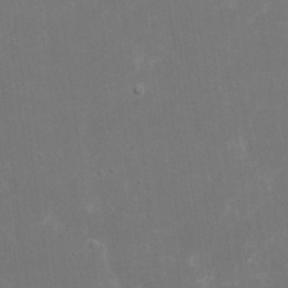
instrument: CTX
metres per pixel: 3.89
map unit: eHh
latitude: 17.3104
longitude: -72.4790
